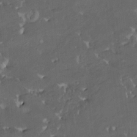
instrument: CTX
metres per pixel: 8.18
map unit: HNhu
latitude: 4.4601
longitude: 13.7856
